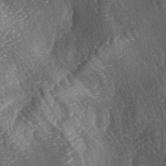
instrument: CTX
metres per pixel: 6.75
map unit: lAa
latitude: -4.0850
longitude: -127.2348
